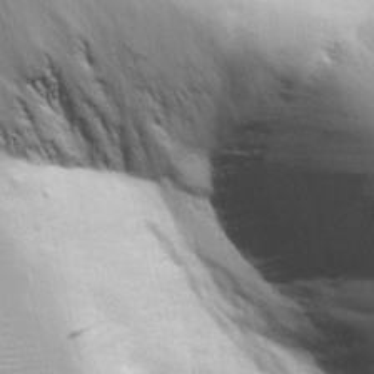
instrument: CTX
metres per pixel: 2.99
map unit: lAvf
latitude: 16.5357
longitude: -125.7638
